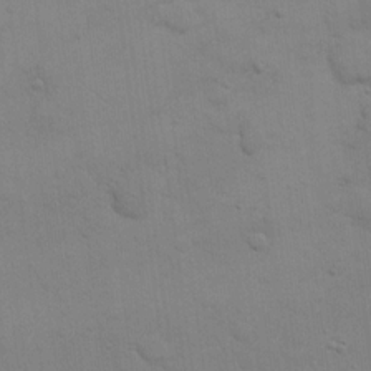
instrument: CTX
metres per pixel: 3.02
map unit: eHh
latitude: 17.9150
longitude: -66.8191
